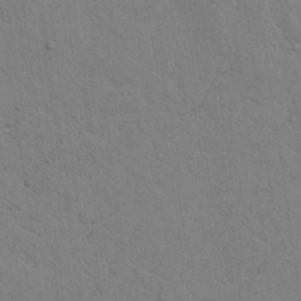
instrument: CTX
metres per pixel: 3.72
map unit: Aa
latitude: 27.7072
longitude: -130.3279
